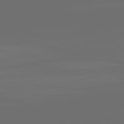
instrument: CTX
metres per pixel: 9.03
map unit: lApd
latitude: 82.1577
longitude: -164.6679
